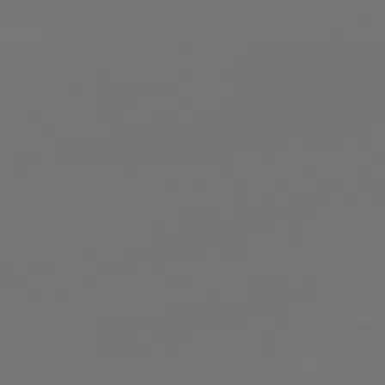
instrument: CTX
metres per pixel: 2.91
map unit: lApd
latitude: 79.1026
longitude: -174.1011
